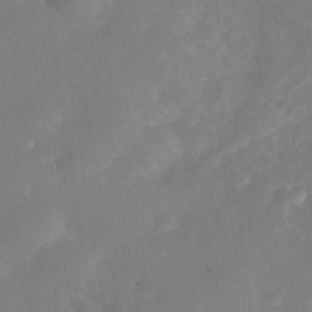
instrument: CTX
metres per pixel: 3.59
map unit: Nhe
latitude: -37.5777
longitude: -117.6316
